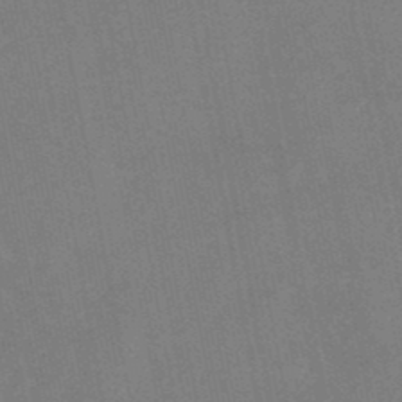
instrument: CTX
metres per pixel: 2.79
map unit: lHb
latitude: -47.0675
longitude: 78.6518
